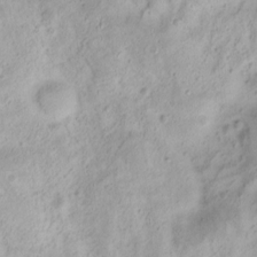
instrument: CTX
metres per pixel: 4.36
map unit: Nhu
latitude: -1.5588
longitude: -74.2334
